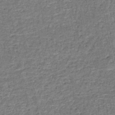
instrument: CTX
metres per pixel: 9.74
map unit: HNb
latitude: -51.1998
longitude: -49.2537
